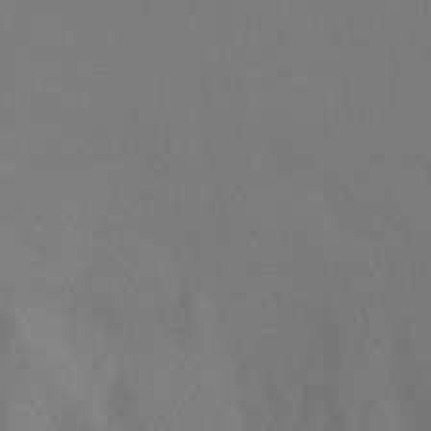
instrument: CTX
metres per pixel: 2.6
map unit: Ht
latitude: -15.2187
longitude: -42.4223
